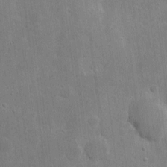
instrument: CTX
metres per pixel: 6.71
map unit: eHh
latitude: 7.8205
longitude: -72.3846
